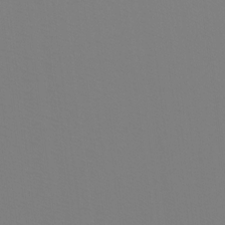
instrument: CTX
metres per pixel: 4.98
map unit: Htu
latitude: -12.1984
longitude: -71.2159
